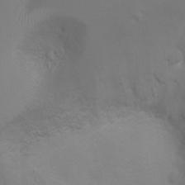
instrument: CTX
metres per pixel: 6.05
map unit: Ht
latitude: -7.4643
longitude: -20.8191
